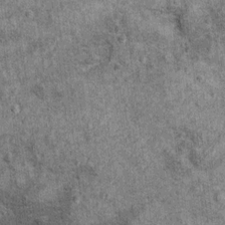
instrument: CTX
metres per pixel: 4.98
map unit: Ht
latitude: 11.4804
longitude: -38.4412
